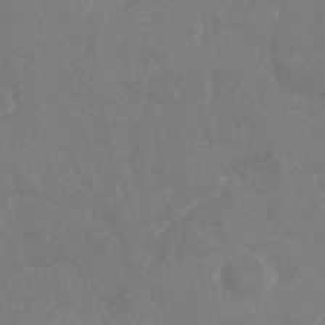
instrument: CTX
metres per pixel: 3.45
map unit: Nhe
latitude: -36.0661
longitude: -177.3670
